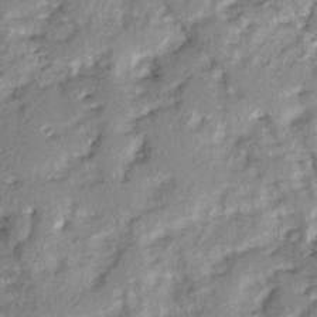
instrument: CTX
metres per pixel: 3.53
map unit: Ave
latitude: 2.1955
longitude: -110.2901
